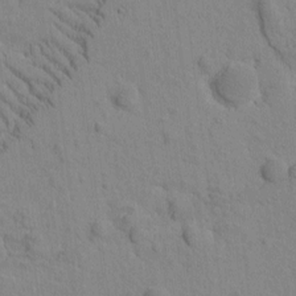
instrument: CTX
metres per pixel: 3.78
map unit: Htu
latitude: -2.5195
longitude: 172.5385
